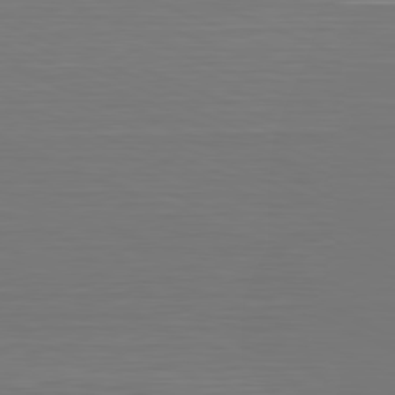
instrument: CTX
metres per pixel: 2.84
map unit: Hpe
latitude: -81.7289
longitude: 6.3306
